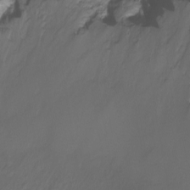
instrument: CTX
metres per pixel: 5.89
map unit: Ht
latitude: -18.1606
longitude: -44.2333
